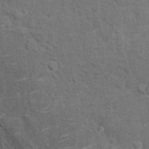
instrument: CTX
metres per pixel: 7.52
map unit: Hto
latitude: 11.1025
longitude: -36.9136
